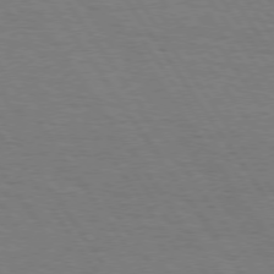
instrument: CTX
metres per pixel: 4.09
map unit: Hpe
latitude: 74.7624
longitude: -140.4034
